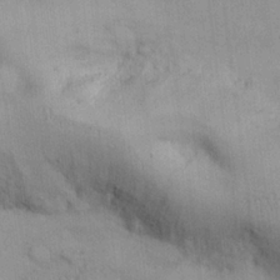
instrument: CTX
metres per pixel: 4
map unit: Nhu
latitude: 26.4601
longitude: -69.1025
